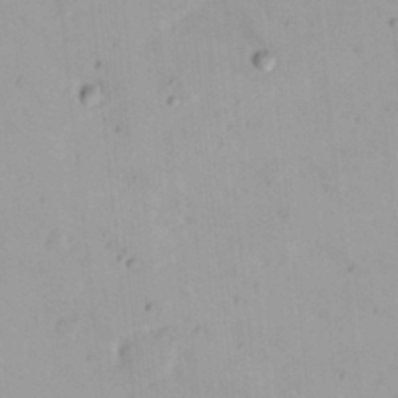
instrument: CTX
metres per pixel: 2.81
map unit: Nhu
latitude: 21.5182
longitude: -70.5923
